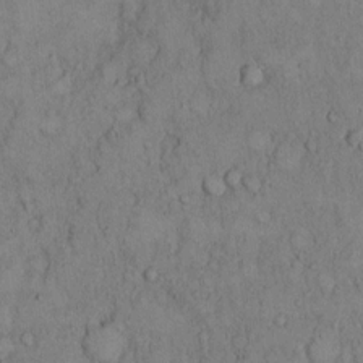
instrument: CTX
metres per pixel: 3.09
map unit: Hto
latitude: 9.3104
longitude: -59.6883
